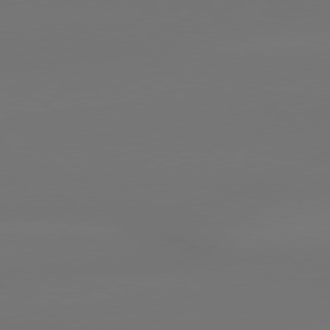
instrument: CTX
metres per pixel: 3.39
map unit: Hpe
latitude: 76.7246
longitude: -132.4034
